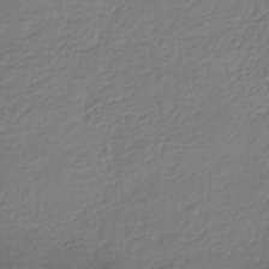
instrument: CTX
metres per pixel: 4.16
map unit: HNhu
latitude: -42.0283
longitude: 98.6707
